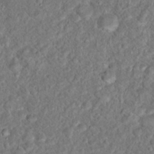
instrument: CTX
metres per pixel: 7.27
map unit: Hto
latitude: 17.3860
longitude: -37.6316
